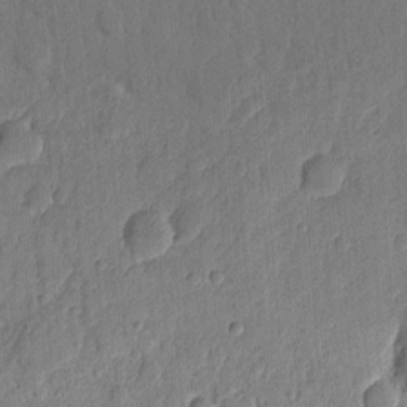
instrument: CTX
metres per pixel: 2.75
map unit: eHh
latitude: 7.1970
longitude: -73.2726
